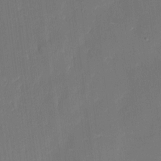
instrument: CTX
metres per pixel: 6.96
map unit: eHh
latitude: 5.8394
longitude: -68.5357
